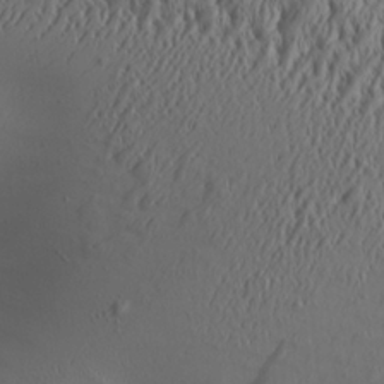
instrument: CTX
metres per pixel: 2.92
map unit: Aa
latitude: 26.0255
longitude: -135.8961
